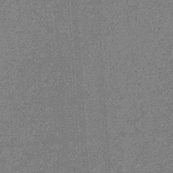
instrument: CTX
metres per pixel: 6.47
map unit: eHb
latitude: -31.3509
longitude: 69.6532
